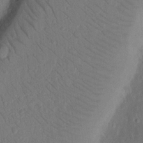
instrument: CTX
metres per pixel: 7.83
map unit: Ht
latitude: 14.4034
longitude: -74.8002
